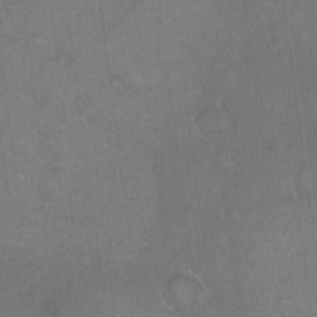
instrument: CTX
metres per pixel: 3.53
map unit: Hto
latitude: 9.8772
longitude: -60.4034
